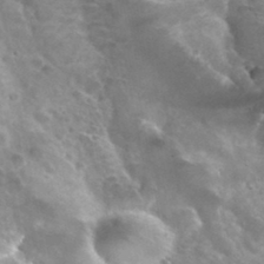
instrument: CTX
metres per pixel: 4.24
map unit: Hto
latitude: 33.9150
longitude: -40.3656
